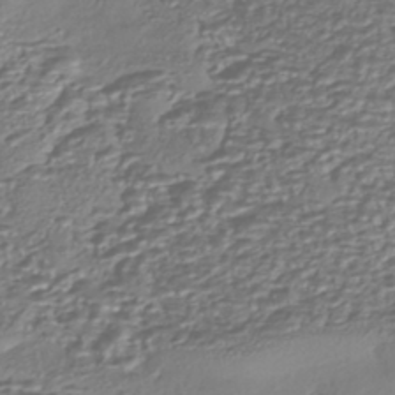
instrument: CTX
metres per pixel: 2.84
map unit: eHh
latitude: -43.1998
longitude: 122.2173
